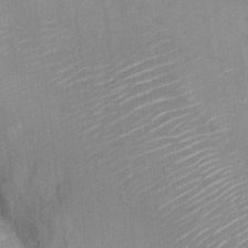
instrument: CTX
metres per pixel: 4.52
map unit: Ht
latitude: 8.8002
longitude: -38.3089
